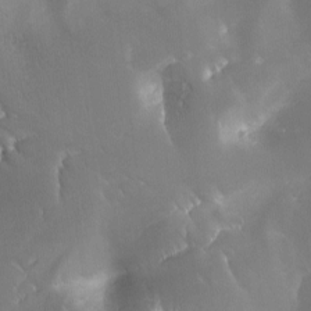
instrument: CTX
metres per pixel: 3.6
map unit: Ave
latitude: -7.7477
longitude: -122.4790
